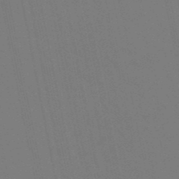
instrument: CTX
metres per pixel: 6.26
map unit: lHb
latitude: -49.2754
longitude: 75.0487
